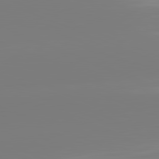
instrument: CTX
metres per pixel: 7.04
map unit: lApd
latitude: 81.6883
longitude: -159.9339
